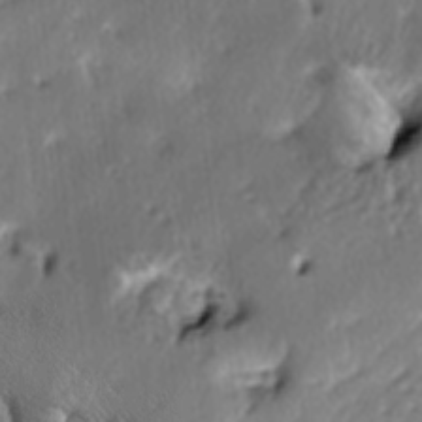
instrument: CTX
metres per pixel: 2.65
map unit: lAa
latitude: -6.4440
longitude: -124.9514
